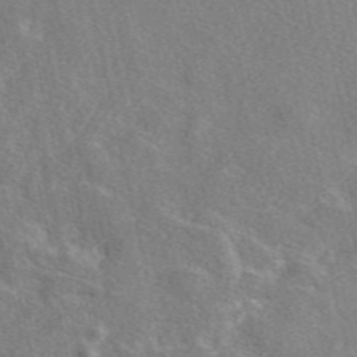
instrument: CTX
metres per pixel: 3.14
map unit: eAb
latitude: 48.5924
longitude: 112.6330
